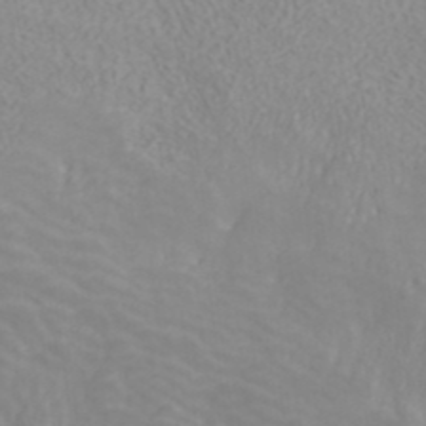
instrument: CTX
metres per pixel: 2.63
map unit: ANa
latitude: 40.3278
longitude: 22.6330
